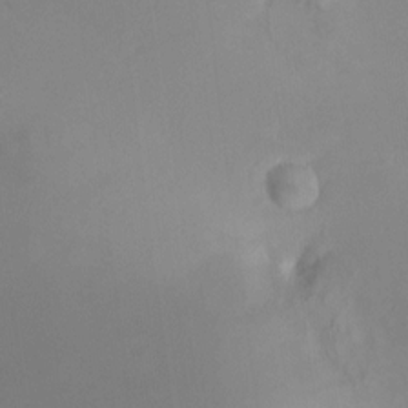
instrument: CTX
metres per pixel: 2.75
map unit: HNhu
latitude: 10.6680
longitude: 11.5021
